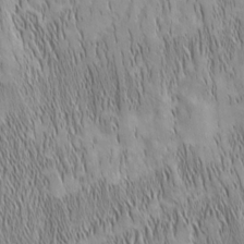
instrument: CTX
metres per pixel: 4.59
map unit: Nhu
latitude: -5.6722
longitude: -152.4034
